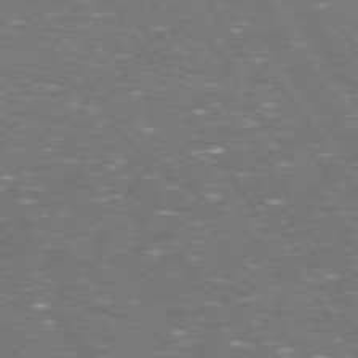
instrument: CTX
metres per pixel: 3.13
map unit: Hpe
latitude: 73.3104
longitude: -125.3670
